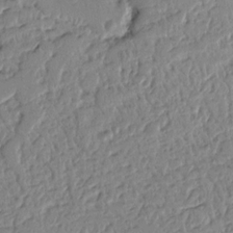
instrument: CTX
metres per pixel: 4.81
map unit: Nhu
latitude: 15.6127
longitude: -78.7247
